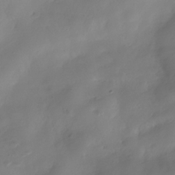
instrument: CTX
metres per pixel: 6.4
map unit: Hve
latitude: -31.8611
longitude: 94.9730
